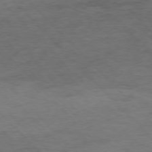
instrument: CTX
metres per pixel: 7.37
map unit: Hpe
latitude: -77.4265
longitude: 14.5007
